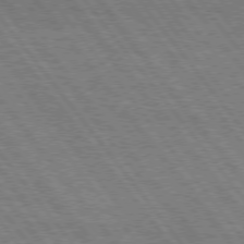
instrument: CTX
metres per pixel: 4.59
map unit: Hpe
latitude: 75.0081
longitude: -139.7827
